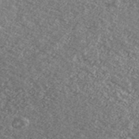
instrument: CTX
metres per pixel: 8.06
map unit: Ave
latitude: 39.4615
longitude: -110.1767
